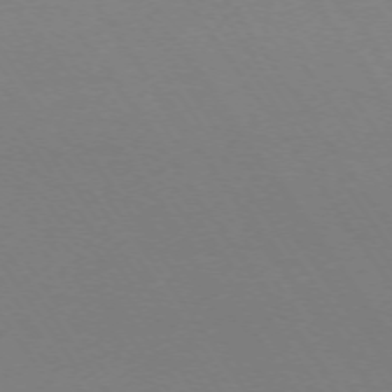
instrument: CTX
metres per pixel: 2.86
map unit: Ap
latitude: -73.8422
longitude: -71.8583
